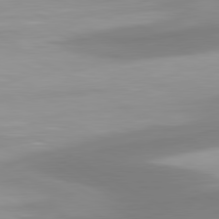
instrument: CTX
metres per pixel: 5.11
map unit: lApd
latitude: 80.6868
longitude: 174.7085
